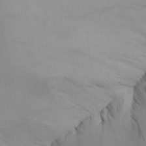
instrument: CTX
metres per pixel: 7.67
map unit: Aa
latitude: 25.4993
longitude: -131.9340
